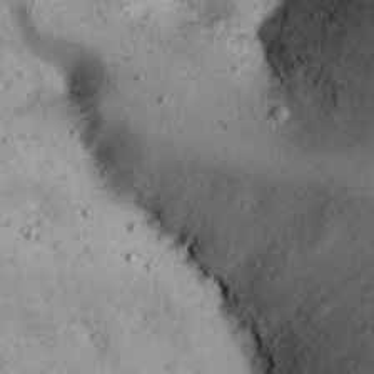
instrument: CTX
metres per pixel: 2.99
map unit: Nhu
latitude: 22.3278
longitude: -68.2712
